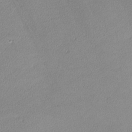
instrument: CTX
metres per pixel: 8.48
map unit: lHvf
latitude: -12.6141
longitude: -101.4993
